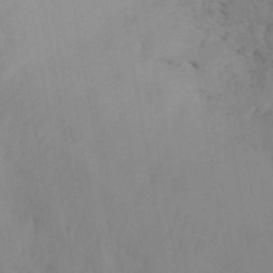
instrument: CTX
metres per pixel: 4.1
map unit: ANa
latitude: 42.2712
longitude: 53.9178
